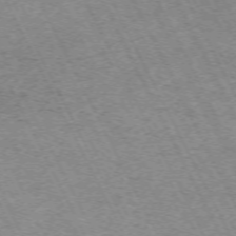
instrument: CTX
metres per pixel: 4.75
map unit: Hpe
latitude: -71.2187
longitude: 11.6344
